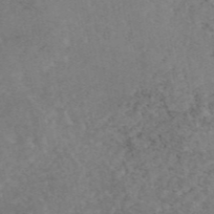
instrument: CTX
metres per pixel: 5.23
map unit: eAb
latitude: 46.5546
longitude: 115.5588
